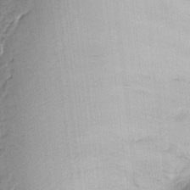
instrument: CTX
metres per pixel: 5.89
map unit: eHh
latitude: 3.0836
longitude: -79.0270
